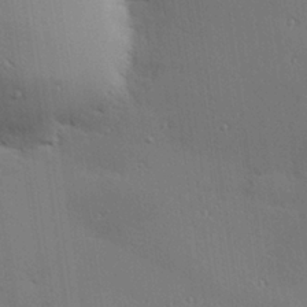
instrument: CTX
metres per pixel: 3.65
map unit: Hve
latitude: 26.6302
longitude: -90.6679
